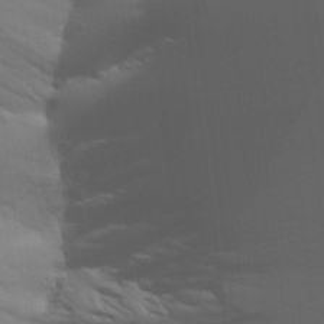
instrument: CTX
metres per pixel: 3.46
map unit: Aa
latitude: 27.3860
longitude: -138.9514
